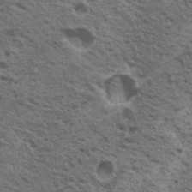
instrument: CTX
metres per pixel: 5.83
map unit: Nhu
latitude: 19.7449
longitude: -31.2159
